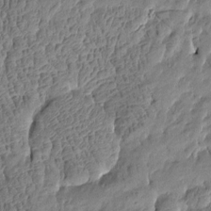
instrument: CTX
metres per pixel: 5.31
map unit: Htu
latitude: -4.8219
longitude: 176.9920
